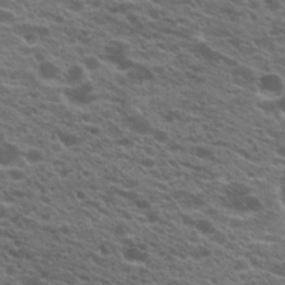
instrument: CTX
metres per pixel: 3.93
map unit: Hto
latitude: 21.2348
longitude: -38.7057
